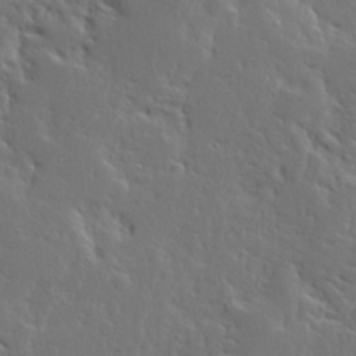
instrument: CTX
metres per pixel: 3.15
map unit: Ave
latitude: 13.8206
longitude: -137.7072
